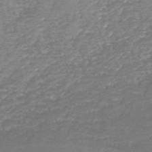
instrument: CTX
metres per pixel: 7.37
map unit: HNb
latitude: -49.2943
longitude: -51.7449
